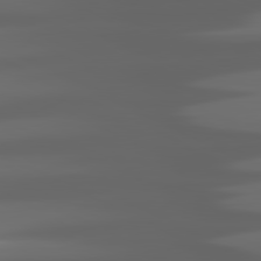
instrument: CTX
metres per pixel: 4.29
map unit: lApd
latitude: 80.8569
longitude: -141.1970
